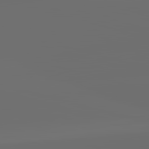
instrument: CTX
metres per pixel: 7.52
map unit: lApd
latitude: 83.6127
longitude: -130.7247
